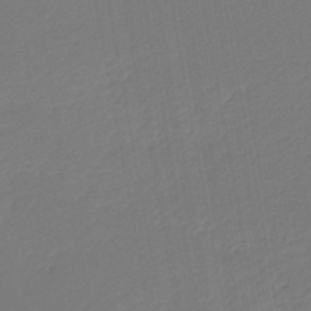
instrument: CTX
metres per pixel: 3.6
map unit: lHb
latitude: -46.7652
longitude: 67.2754
